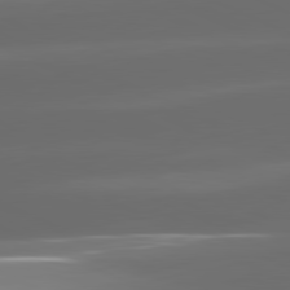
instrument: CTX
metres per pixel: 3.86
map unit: lApd
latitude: 81.2537
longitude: -146.7813
